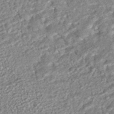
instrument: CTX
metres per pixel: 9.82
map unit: HNhu
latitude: -46.9164
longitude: 99.4076
